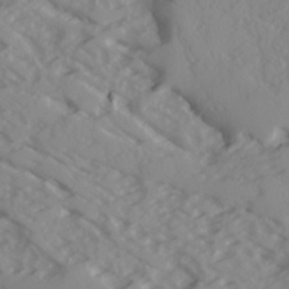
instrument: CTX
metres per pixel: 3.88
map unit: Ave
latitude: 16.5168
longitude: -129.6127
